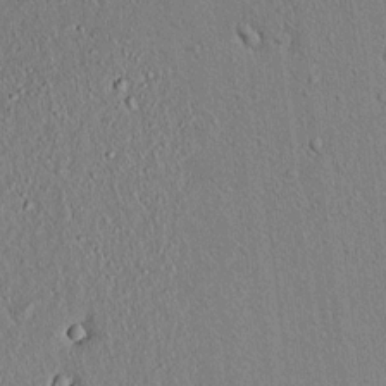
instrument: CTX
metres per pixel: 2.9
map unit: lAvf
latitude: 7.1592
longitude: 167.5966
